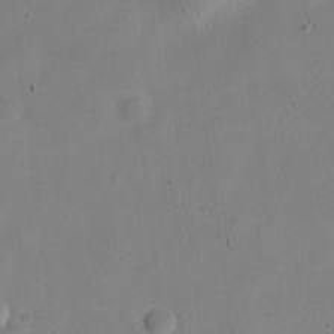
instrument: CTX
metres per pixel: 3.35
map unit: Nve
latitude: -22.9353
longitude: 106.2551
